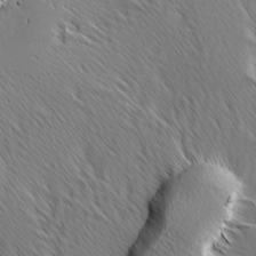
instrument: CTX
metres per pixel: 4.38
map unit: Ave
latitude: -1.4833
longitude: -113.4426
